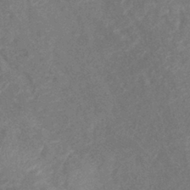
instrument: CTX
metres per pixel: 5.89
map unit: lHb
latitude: -40.6329
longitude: 77.6155
